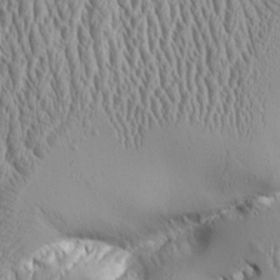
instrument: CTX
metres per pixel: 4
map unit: Aa
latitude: 9.1970
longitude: -129.3859
